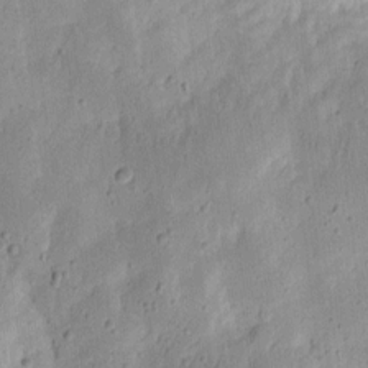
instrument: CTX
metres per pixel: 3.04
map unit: eHh
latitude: 9.5749
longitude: -72.4601
